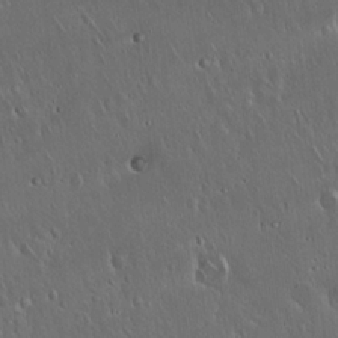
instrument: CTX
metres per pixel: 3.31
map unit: Hto
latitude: 17.3860
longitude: -57.3292
